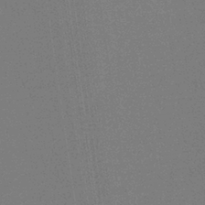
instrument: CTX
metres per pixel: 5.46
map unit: HNb
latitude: -35.5777
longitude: 54.7463
